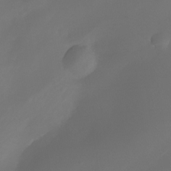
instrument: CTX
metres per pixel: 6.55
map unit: Nhe
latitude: -34.7085
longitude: -144.8947
